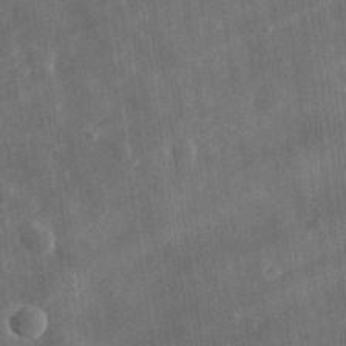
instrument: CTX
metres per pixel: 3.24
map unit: eHh
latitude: 31.9528
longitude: -78.1578
